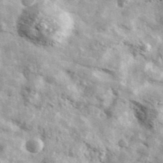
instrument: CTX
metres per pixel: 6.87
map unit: Ave
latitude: 37.6694
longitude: -110.2145
